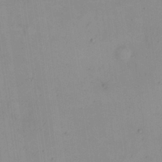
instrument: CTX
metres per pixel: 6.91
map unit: eHh
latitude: 24.0822
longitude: -64.4790
